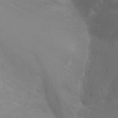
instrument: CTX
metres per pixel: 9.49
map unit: Ht
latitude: -14.7841
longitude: -43.0081
